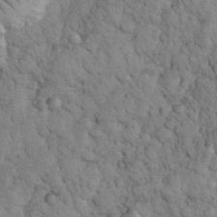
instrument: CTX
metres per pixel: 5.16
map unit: eHh
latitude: 32.8569
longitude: -65.9717
